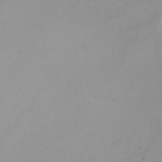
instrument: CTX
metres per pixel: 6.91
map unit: eHh
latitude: -45.5210
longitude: -28.8947
